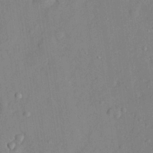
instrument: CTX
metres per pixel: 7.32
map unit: lHvf
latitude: 21.9339
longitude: 144.3684
